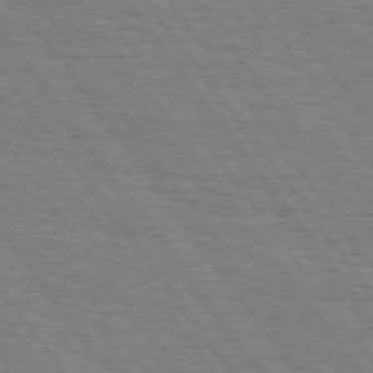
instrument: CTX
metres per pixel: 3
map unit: Hpe
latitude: 74.9514
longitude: -152.6491
